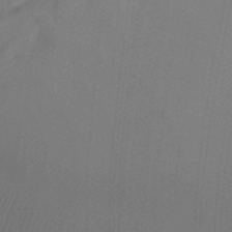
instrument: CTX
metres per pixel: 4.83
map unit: Ht
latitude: -7.3509
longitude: -31.6694
